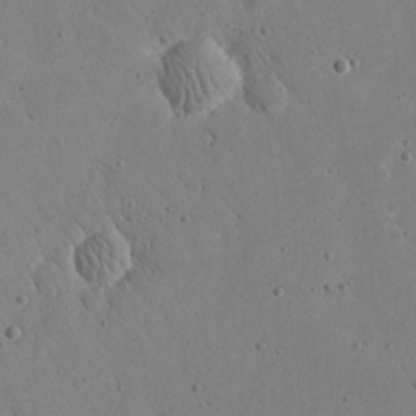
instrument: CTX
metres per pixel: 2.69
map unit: eHh
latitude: 21.2537
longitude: -68.7057
